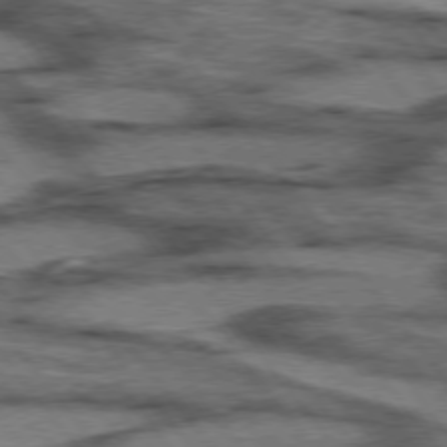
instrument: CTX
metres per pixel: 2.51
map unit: lApd
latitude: 75.4049
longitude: -48.6302
